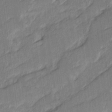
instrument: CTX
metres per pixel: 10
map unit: Ave
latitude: 16.5924
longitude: -138.3845
